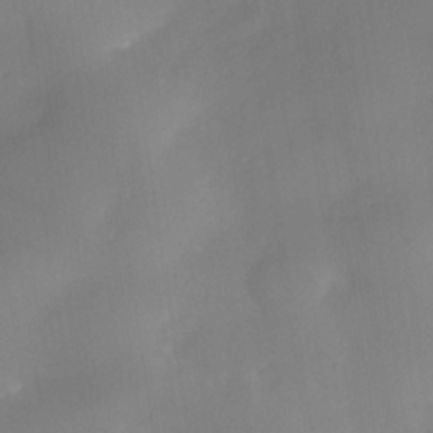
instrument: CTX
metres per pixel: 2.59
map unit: Nhe
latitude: -36.7463
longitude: -113.1970
